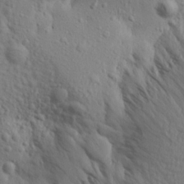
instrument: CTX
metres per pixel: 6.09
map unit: Aa
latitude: 19.4804
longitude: -142.0444
